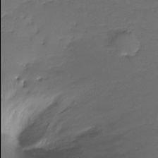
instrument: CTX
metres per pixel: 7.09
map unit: Ht
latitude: -16.4440
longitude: -45.9906
